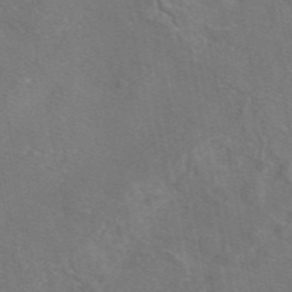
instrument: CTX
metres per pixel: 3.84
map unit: eAb
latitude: 46.2334
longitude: 107.9178
